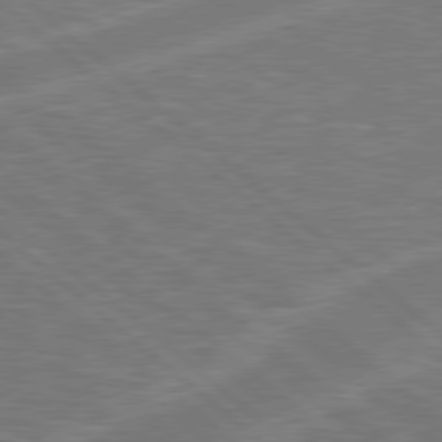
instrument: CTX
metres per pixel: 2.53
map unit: Hpe
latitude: 78.6491
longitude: -152.4034
